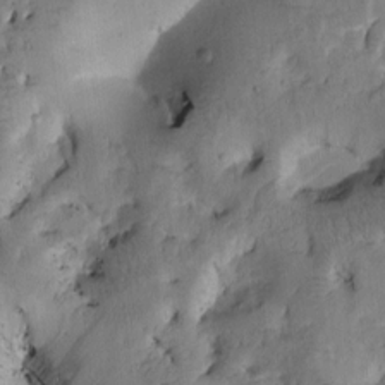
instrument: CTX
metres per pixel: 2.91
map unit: Htu
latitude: -1.0487
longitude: 170.4062
